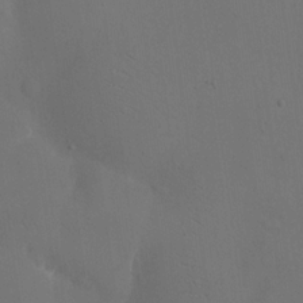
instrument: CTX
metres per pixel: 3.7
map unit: eHh
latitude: 18.7624
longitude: -68.5735
